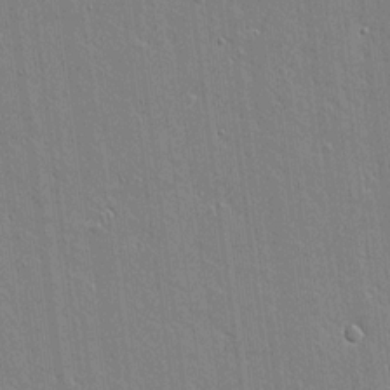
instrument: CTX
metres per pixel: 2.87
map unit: lAvf
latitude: 16.7813
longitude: -127.9150
